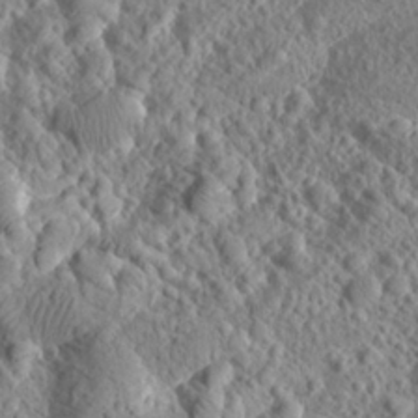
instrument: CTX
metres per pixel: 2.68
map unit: Aa
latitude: 24.2711
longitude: -143.9906
